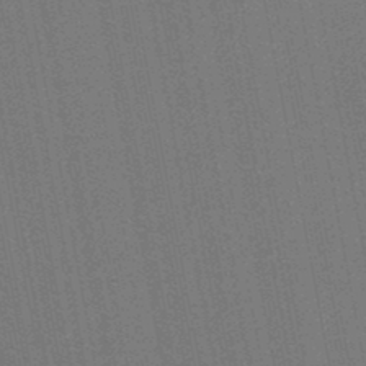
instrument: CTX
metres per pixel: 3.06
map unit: lHb
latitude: -46.9730
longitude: 70.7652
